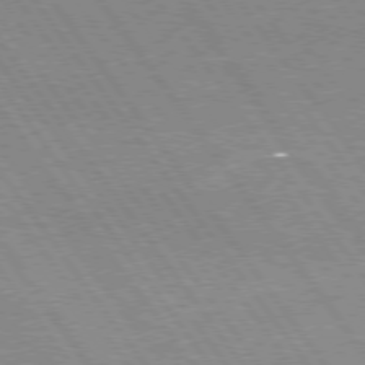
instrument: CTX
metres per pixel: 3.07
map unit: Hpe
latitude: 75.2537
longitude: -157.4804
